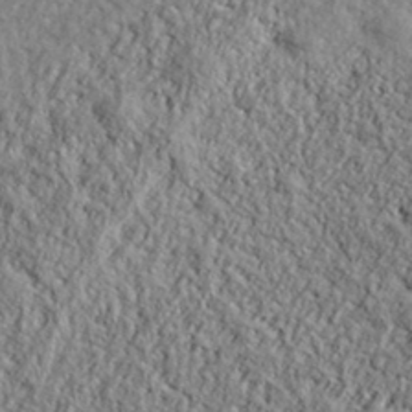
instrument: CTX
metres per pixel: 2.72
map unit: eHh
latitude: 37.8395
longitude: -81.6127
